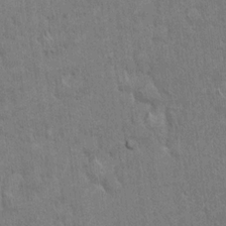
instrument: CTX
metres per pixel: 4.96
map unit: Hto
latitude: 18.3656
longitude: -60.9702
